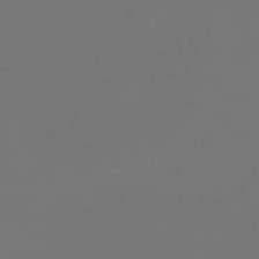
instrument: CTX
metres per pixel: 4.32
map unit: lHb
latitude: -47.4265
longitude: 62.9919
